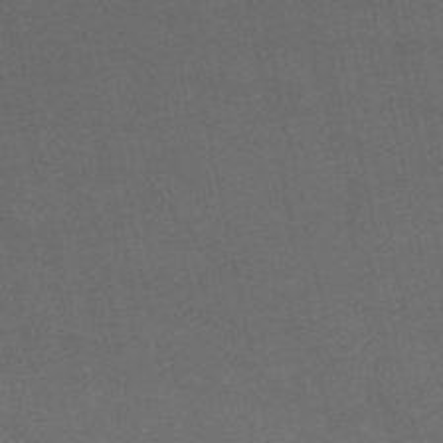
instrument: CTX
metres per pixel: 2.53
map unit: eHb
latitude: -50.9731
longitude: 72.5196
